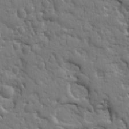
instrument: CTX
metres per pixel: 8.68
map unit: Ht
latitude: 10.4979
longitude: -77.4615
